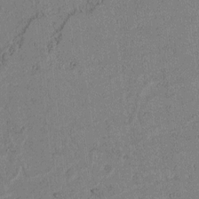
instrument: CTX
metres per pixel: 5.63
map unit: lAvf
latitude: 5.3859
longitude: 168.0283
